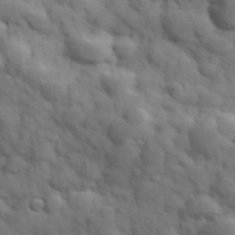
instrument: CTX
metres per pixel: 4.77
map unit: Hve
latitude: 31.7072
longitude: 150.9920
